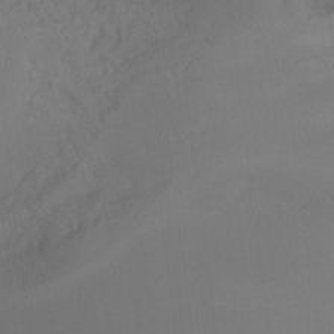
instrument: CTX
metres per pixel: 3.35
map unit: Ht
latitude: -16.1228
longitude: -44.0255
